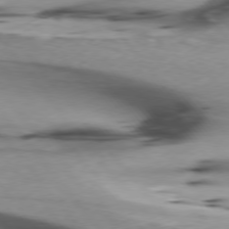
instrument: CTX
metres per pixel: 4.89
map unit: lApd
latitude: 75.9906
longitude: -65.4237
